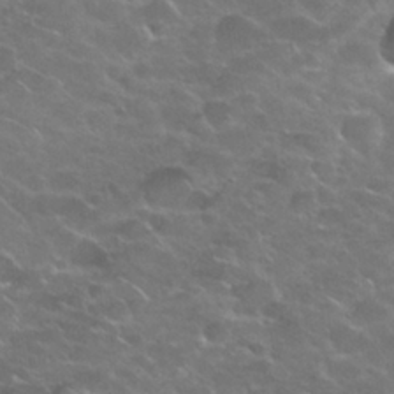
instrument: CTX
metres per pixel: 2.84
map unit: Nhu
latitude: 28.5546
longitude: -60.7057
